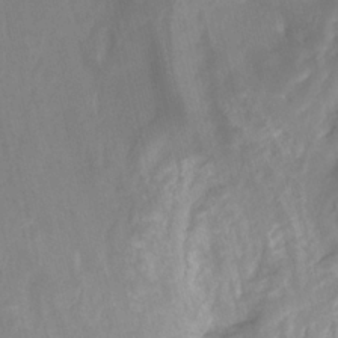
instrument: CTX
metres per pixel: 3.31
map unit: Nhu
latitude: -13.8045
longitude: -60.7057
